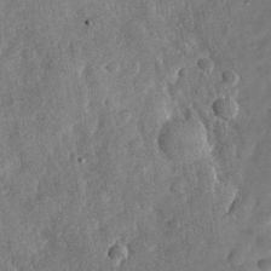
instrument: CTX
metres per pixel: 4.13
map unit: Nhu
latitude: -28.8597
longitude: -62.3468
